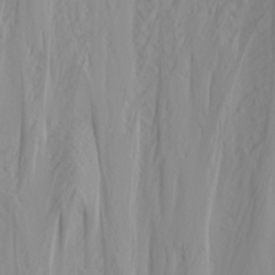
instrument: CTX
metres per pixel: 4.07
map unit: Nhu
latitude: -4.9163
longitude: -85.6127
